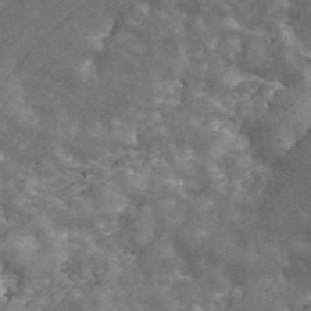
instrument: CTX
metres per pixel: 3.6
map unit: ANa
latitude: 43.5560
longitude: 46.1417
